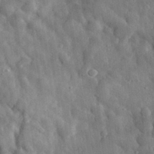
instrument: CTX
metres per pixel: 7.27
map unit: eHh
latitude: 31.7639
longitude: -77.6882
